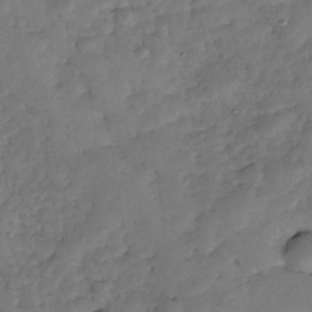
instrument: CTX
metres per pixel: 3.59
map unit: Nhe
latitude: -34.8786
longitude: -143.6316
